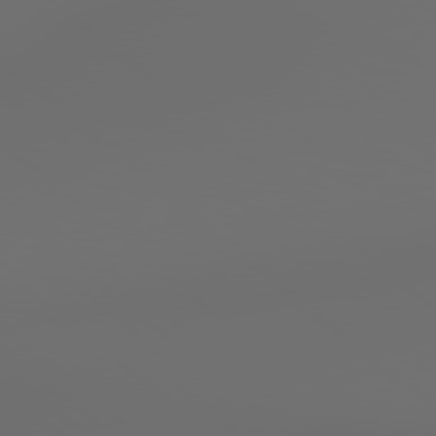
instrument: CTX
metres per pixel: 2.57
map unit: Hpe
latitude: 78.4223
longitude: 177.0298
